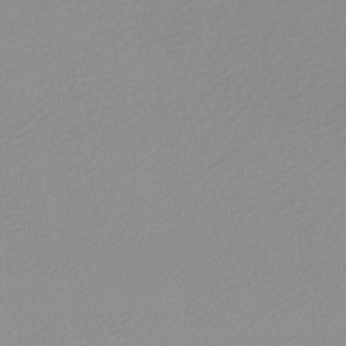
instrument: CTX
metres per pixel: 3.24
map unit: lHb
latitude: -46.4062
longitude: 57.0486
